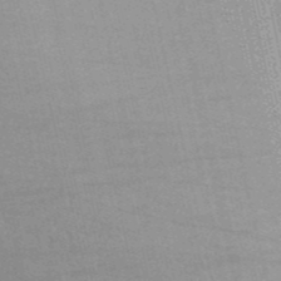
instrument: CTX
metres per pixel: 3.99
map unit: HNb
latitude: -53.0675
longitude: -38.5924
